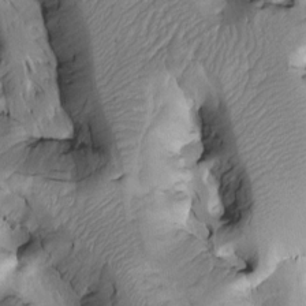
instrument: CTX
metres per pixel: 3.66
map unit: Htu
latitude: -3.1242
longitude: 149.7478
